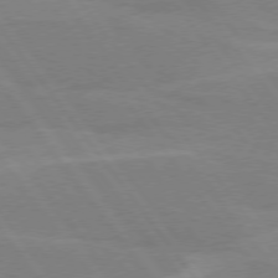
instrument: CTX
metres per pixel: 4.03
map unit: lApd
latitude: 75.0270
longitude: -67.4426
